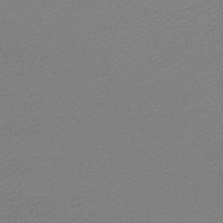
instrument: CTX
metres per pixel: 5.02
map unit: lHb
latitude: -46.9352
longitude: 57.8989
